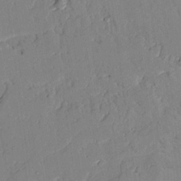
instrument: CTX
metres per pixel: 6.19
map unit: lAvf
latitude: 24.5167
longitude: -112.0255
